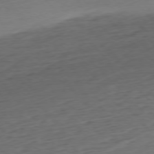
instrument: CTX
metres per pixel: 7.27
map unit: Ap
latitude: -77.1998
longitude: -80.2145
